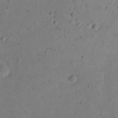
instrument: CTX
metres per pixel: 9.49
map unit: eHh
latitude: 20.0444
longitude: -62.9514
